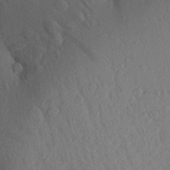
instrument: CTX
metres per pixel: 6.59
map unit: Aa
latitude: 26.7624
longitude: -148.0633
